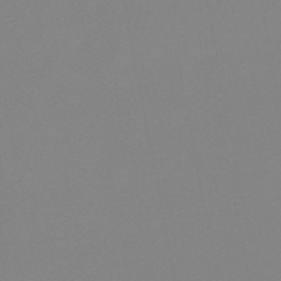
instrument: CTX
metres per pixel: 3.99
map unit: lHb
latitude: -48.3684
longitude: 69.3887
